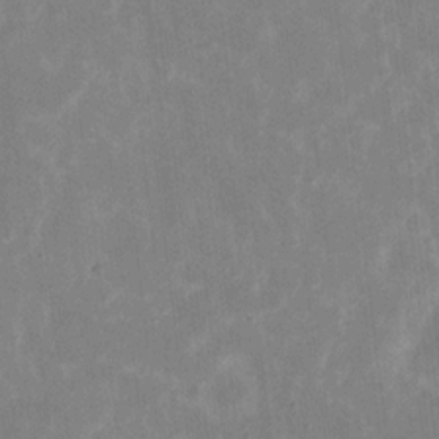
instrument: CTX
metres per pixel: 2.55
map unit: eHh
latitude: 6.8191
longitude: -69.7072
